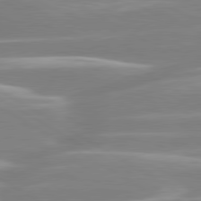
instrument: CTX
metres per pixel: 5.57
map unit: lApd
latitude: 80.2711
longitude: -128.3467
